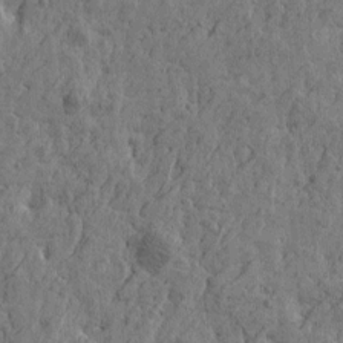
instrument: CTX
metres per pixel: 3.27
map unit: Htu
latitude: -5.5399
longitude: 179.8800
